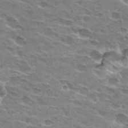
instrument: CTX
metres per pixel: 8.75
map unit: Hto
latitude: 29.7072
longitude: -42.5546
